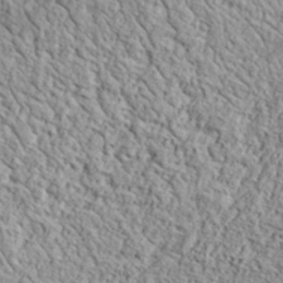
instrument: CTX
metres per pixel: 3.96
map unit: eHh
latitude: 37.4805
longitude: -81.6505
